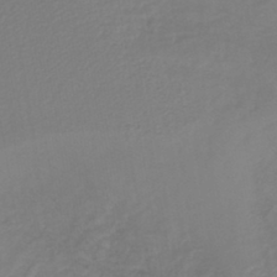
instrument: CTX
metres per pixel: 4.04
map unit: lHb
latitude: -42.6707
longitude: 65.7478
